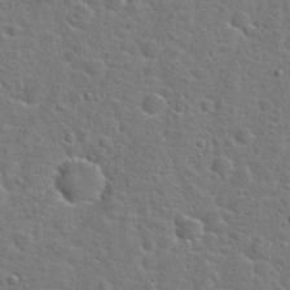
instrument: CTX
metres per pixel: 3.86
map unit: Hto
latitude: 23.4426
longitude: -46.4034
